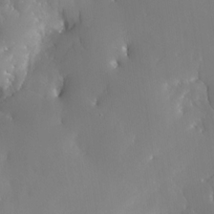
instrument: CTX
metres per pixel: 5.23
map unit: Nhe
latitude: -29.4077
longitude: -110.0633
